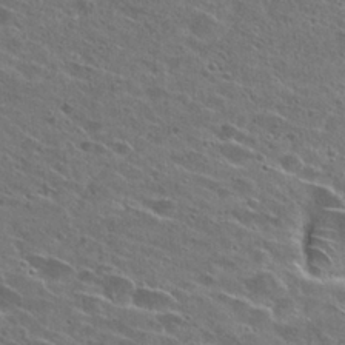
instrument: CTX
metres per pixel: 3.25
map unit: Hto
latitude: 26.6491
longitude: -43.6505
